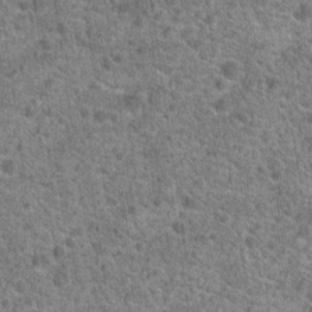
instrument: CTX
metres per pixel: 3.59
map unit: Hto
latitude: 19.8772
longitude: -42.6868
